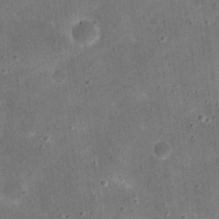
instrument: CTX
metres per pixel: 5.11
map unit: eHh
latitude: 21.0837
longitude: -66.1577
